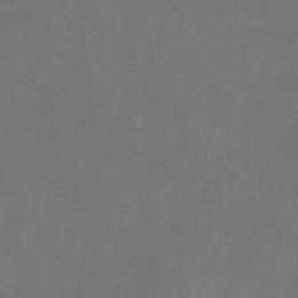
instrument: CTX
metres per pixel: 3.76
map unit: eHb
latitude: -39.4077
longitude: 75.8990
